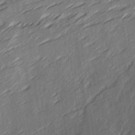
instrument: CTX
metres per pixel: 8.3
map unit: Ave
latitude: 16.0633
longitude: -137.5560
